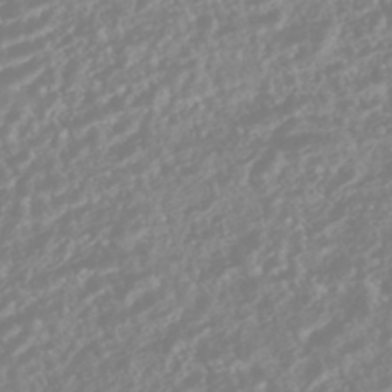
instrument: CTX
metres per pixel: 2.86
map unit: HNhu
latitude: -44.4251
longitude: 103.7667
